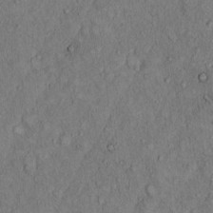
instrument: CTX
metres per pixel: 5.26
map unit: Hto
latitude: 8.6869
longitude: -59.4049
